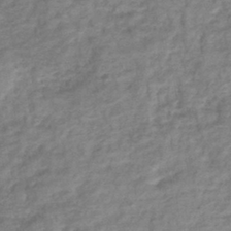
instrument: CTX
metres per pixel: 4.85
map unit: lHb
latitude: -40.0850
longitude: 74.1039
